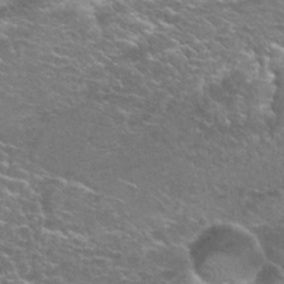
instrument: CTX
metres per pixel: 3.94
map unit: Hto
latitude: 27.2915
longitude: -50.0822
